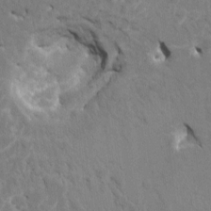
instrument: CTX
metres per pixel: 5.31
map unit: HNhu
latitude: 7.3671
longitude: -4.2145
